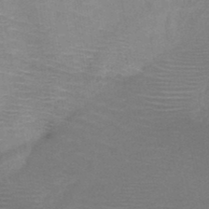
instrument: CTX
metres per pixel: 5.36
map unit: HNb
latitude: -47.8044
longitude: -44.8758
